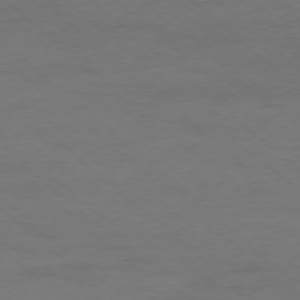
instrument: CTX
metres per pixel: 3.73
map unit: Ap
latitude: -77.0297
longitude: -76.4979
